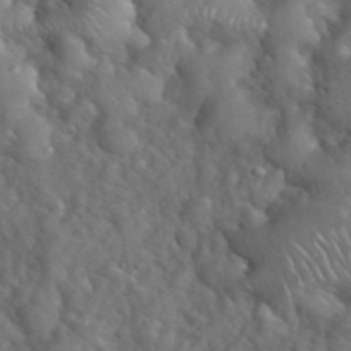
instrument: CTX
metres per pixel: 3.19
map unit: eHh
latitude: 39.8016
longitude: -57.4048
